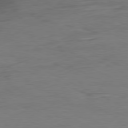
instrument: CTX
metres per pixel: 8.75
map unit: Ap
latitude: -80.6141
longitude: -82.4034
